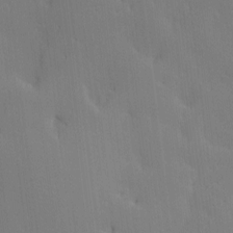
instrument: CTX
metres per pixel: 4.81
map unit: Nve
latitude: -8.1417
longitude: 175.5399
